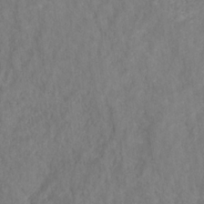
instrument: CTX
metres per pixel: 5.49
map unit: HNhu
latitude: -28.6330
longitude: 73.2376
